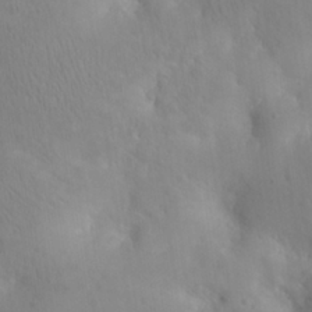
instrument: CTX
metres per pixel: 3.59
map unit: eHh
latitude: 25.7260
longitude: -64.9514
